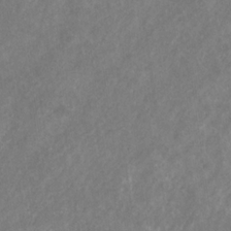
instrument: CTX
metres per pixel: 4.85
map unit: eHb
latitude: -31.1998
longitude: 70.3684
